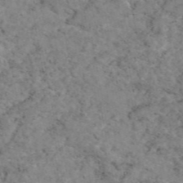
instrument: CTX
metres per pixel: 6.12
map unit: eAb
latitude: 47.3104
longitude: 113.1620
